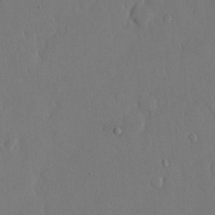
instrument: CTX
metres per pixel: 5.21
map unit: eHh
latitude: 14.8191
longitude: -69.6883
